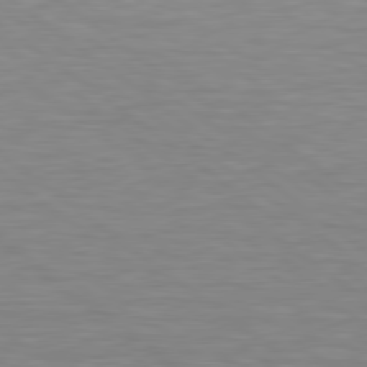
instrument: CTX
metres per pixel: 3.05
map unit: lApd
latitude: 79.1403
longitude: -89.7261
